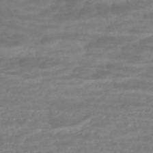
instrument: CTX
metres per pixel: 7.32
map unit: ANa
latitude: -45.0864
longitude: 104.6140
